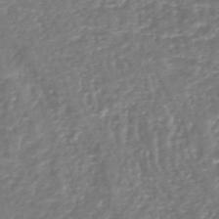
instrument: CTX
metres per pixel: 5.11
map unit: lHb
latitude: -45.7667
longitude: 73.4454
